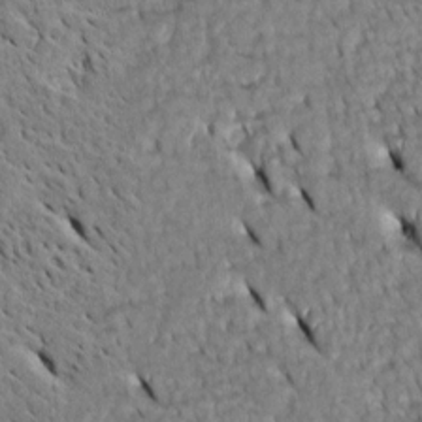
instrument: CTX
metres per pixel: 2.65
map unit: Htu
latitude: -5.2565
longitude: 153.5399
